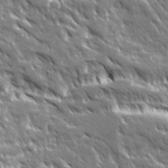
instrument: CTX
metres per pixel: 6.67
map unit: Ave
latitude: 19.9906
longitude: -135.8772
